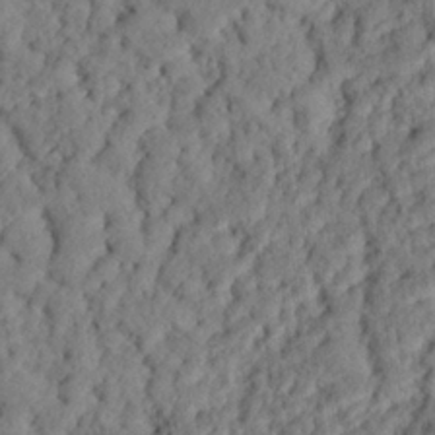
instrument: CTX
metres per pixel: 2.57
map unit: eHh
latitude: 25.3481
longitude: -79.0648
